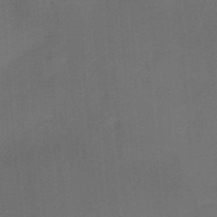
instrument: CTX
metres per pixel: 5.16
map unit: HNb
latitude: -44.3117
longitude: -43.5371
